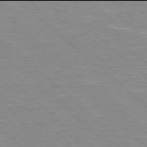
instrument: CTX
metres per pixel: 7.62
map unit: Hpe
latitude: 77.9906
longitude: -140.5923
